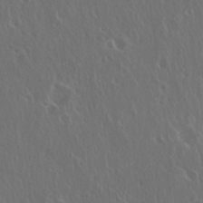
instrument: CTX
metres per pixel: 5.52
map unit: Hto
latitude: 19.3670
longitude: -56.9891
